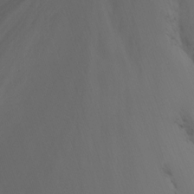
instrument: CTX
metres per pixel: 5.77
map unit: Nhu
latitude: -14.5196
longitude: -54.5923
